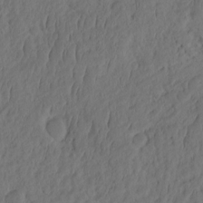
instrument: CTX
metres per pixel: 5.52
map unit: eHh
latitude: -2.0849
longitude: 16.7275
